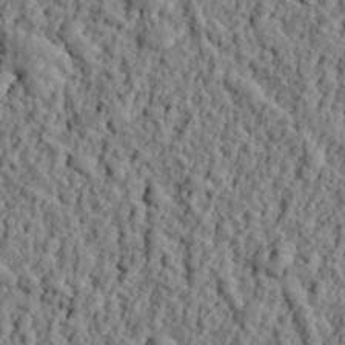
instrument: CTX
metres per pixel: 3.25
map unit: eHh
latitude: 26.0633
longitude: -78.4412
